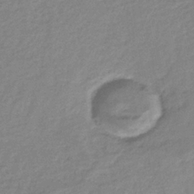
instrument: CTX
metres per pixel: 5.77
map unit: eHb
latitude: -36.4062
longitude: 74.8408
